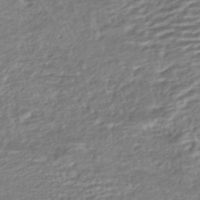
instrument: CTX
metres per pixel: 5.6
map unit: HNhu
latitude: -44.6896
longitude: 101.1998
